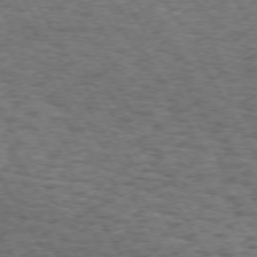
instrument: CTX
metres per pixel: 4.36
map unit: Hpe
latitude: 72.9325
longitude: -129.8016
